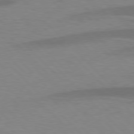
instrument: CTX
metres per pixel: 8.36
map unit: lApd
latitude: 77.5938
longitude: -59.4238
